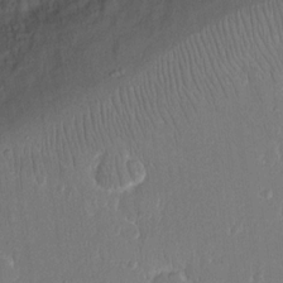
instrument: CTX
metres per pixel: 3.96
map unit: eHh
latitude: 15.1404
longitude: -70.1011
